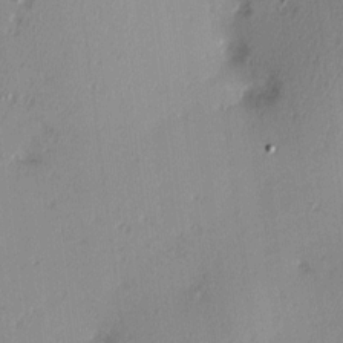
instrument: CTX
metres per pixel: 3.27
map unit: Hve
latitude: 13.4804
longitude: -90.4790
